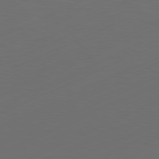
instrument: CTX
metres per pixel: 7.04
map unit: Ap
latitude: -81.5021
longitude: -85.1781
